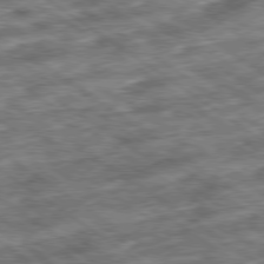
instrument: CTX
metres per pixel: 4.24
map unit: Ap
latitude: -79.7099
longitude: -50.4034
